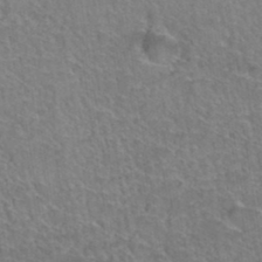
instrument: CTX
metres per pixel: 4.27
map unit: Hto
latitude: 37.5371
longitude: -43.7639
